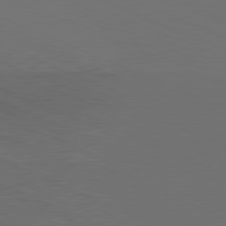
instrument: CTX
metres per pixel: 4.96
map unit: Hpe
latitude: -82.0472
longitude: 19.8044
